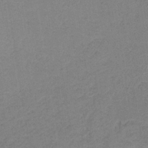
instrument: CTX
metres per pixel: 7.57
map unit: HNb
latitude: -34.6141
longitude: 54.8030
